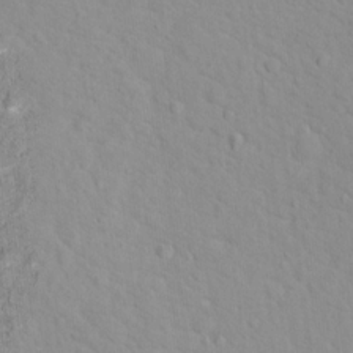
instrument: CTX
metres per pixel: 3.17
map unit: Hto
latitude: 16.7057
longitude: -36.4034
